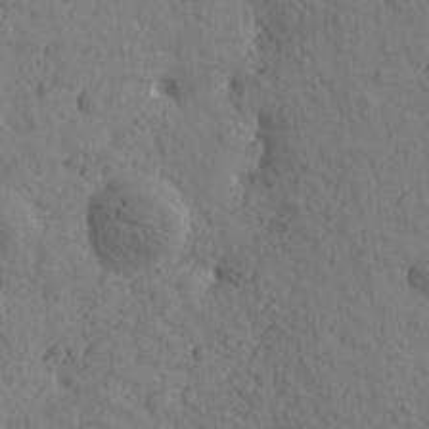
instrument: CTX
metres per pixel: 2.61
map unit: Htu
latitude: -0.8030
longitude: -175.7828
